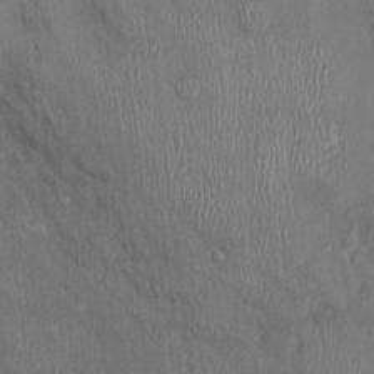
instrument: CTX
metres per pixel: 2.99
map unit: Ht
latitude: -2.1605
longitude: -13.6505
